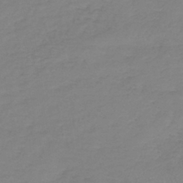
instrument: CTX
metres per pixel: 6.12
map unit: lHb
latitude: -41.1998
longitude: 74.0850
